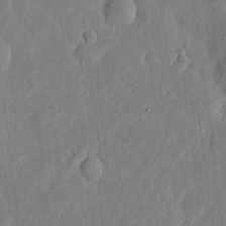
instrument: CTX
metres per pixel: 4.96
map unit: eHh
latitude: 5.3104
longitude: -71.8961
